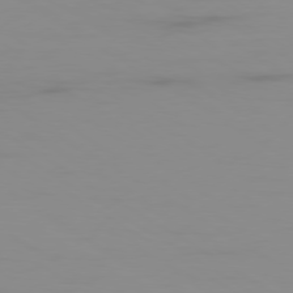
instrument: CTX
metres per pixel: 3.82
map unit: Ap
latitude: -79.6721
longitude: -93.2537
